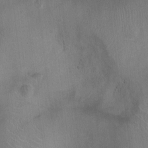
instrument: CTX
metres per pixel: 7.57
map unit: Ht
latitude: -4.2928
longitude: -16.7057
